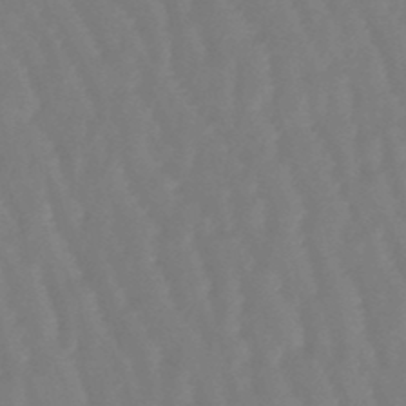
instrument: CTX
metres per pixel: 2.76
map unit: eHb
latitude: -46.7463
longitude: 81.6155
